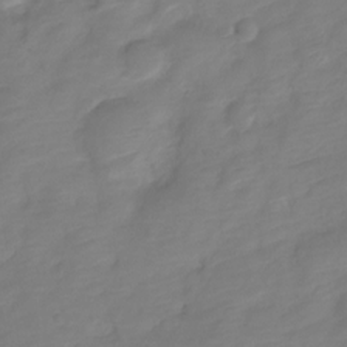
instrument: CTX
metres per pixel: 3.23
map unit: Nve
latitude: -18.8975
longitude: 107.8801
